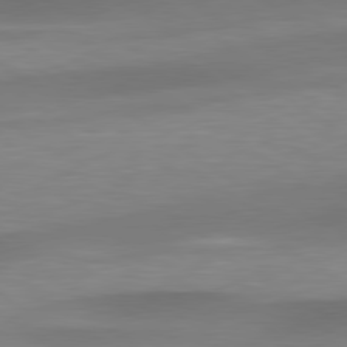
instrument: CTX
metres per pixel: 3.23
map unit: lApd
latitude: 79.5560
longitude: -91.9528
